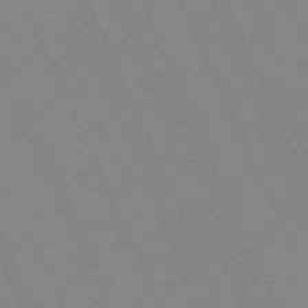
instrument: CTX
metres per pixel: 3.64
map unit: Hpe
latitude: -70.7841
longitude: 12.5574
